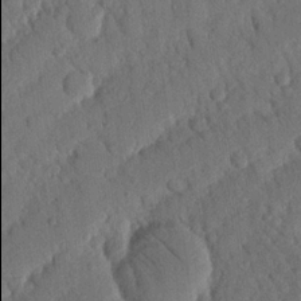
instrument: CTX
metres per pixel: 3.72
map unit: Nhu
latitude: 19.4426
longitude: -77.9906
